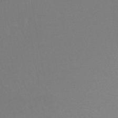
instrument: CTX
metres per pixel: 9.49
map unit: lHb
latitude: -45.4832
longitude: 67.0108
